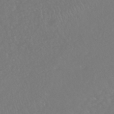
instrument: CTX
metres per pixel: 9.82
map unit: HNhu
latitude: -46.5573
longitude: 97.2943
